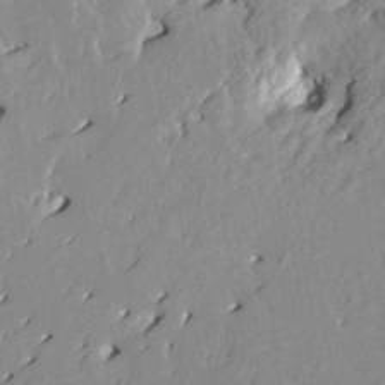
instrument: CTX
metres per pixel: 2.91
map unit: HNhu
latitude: 3.6127
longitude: 5.8989
